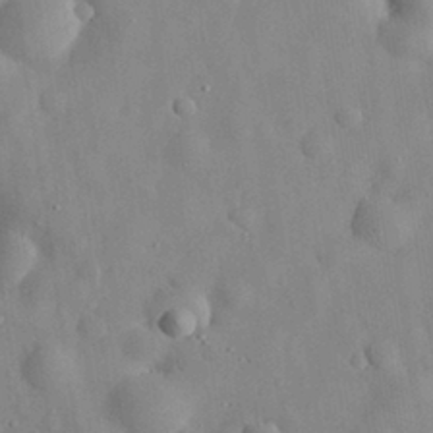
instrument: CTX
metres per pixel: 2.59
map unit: eHh
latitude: 29.6127
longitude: -74.3845
